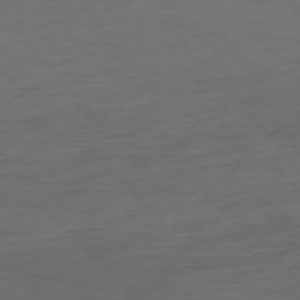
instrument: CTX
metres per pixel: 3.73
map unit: Hpe
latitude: -76.6141
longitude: -15.1593
